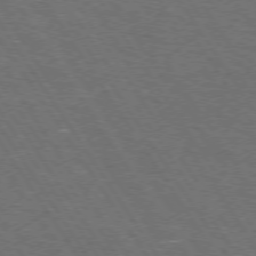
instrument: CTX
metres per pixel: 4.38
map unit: Hpe
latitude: 73.0837
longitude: -125.1970
